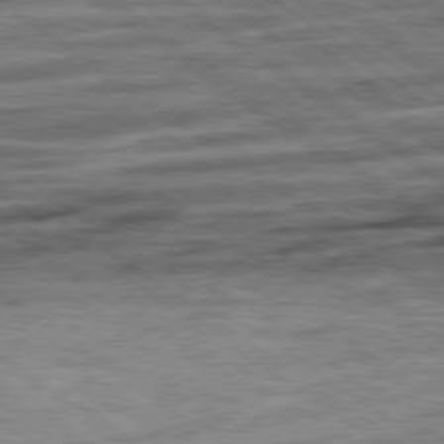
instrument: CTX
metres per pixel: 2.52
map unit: Ap
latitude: -80.0472
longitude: -50.8947
